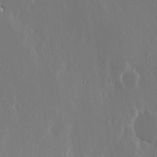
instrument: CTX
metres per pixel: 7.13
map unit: lHvf
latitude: 18.1200
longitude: -117.3482
